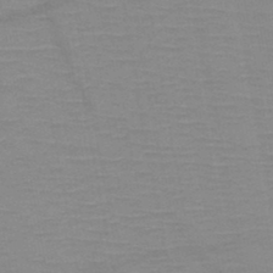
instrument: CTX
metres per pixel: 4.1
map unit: HNb
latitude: -47.6533
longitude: -41.0080
